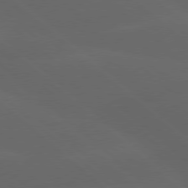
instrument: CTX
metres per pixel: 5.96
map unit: lApd
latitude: 77.8583
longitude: -55.8772
